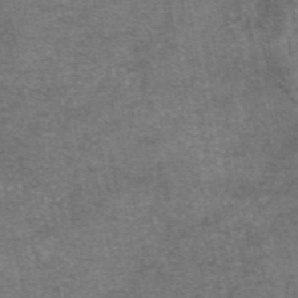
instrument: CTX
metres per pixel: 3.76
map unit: eAb
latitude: 47.2537
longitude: 104.0094
